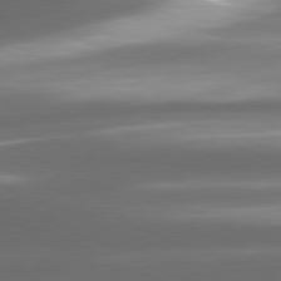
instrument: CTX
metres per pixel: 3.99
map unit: lApd
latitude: 81.0080
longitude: -142.8002
